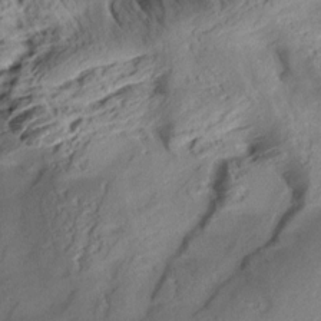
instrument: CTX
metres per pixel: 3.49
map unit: Aa
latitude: 10.4601
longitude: -142.7435
